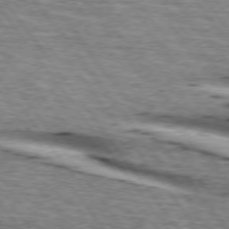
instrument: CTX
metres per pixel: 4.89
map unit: lApd
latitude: 74.3845
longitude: -75.8961
